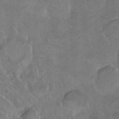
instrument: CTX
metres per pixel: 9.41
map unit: Ht
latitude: -7.5021
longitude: -36.9136
